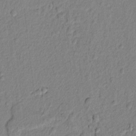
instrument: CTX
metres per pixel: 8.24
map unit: lAvf
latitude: 6.8569
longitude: 166.3495
